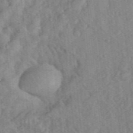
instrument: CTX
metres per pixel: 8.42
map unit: eHh
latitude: 39.4048
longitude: -55.8016
